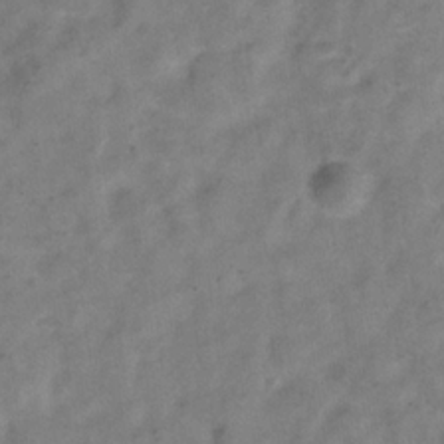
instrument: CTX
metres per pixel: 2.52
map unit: Hve
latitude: -32.9731
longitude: 89.5210
